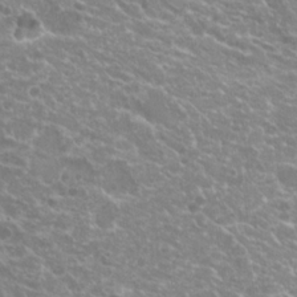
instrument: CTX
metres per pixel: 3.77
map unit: Hto
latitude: 20.1578
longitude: -36.4223
